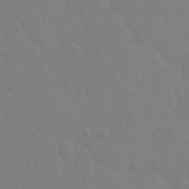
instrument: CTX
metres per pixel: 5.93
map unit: Hto
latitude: -3.1809
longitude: -35.0269
